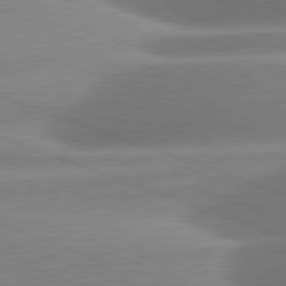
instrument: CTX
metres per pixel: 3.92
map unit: lApd
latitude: 81.1592
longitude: -158.6868
